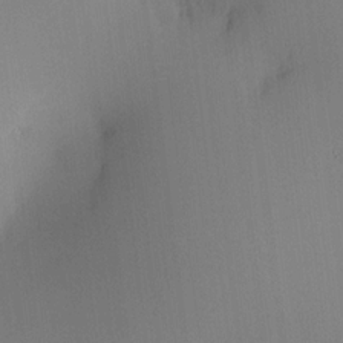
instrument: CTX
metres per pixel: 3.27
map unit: HNhu
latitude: 13.8961
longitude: 13.6344
